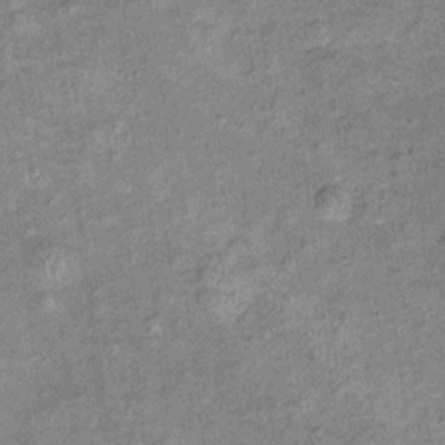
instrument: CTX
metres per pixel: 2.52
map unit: Ht
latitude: 11.2159
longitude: -39.2537
